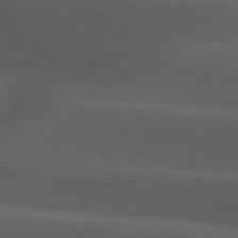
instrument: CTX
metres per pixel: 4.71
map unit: lApd
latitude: 77.7071
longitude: -53.8017
